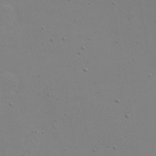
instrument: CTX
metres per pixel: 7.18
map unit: eHh
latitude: 18.5923
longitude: -72.1011
